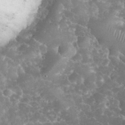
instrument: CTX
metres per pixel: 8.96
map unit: eHh
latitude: 34.1766
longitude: -64.1956
